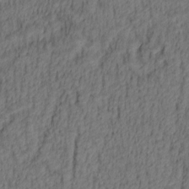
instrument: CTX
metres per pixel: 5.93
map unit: lAa
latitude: 4.6301
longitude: -114.7435
